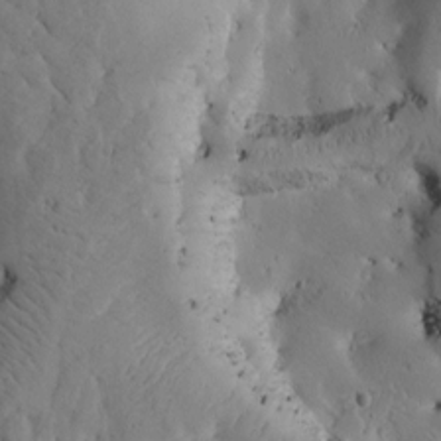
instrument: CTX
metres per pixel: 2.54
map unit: Htu
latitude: -2.7274
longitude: 168.8408
